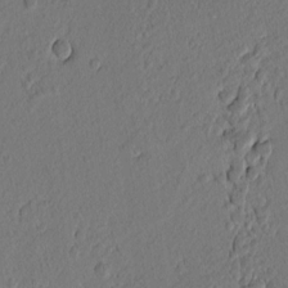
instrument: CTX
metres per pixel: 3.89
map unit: lAvf
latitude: 8.4223
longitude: 166.1606
